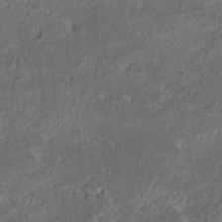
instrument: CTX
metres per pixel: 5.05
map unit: HNhu
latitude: 5.7072
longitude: 12.5952
